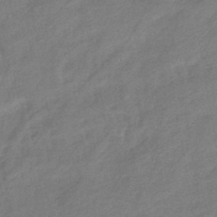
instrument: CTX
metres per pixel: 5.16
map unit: eHb
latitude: -42.1227
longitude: 82.8408
